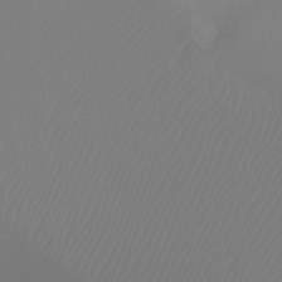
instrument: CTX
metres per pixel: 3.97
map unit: Ht
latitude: -9.5021
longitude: -33.2348
